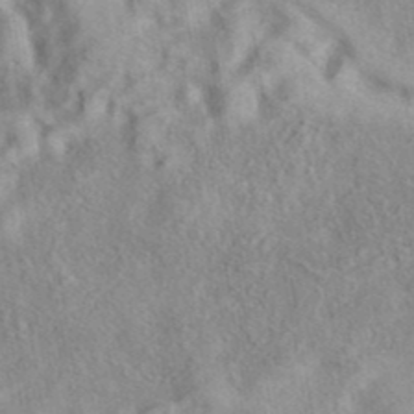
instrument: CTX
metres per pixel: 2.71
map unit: eAb
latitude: 40.4789
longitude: 104.5951
